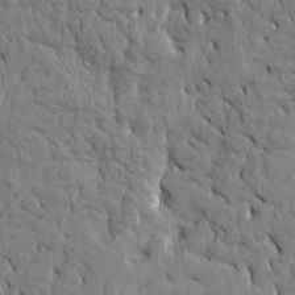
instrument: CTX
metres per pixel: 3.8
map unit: Htu
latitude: -4.5573
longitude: 176.9353
